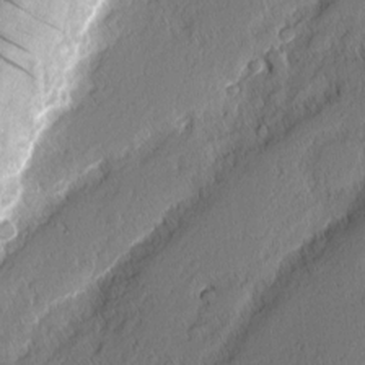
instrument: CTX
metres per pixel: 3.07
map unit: Nhu
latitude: 1.6882
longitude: -77.5749
